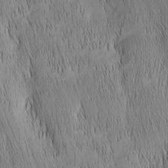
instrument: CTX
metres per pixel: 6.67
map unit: Nhu
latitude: -6.3873
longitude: -152.4412
